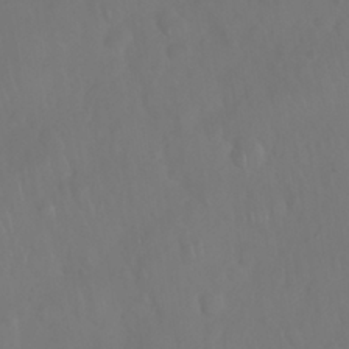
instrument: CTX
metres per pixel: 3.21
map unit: Nhu
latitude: 27.8206
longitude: -64.9325
